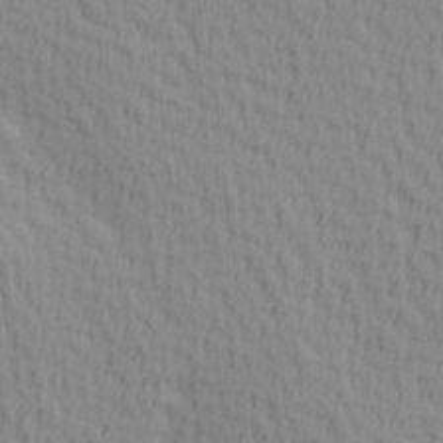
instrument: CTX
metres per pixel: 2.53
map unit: Hve
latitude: 1.8394
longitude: -124.6679
